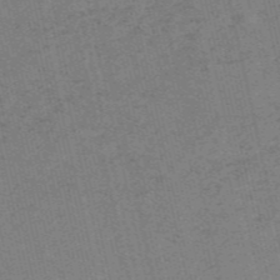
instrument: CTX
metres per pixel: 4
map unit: HNb
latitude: -55.3510
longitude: -42.2334
